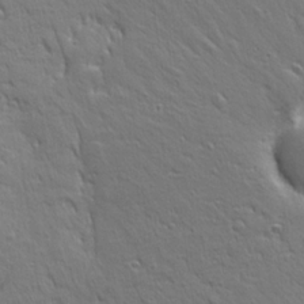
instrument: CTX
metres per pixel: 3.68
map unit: Ave
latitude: 22.7246
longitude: -135.8016
